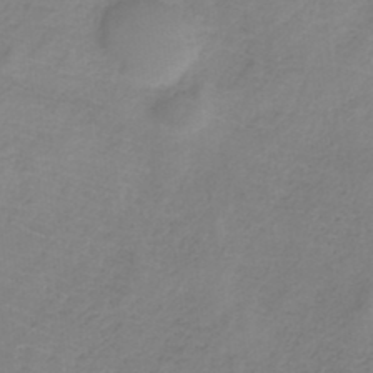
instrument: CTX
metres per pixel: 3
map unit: HNb
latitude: -33.7289
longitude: 56.8786
